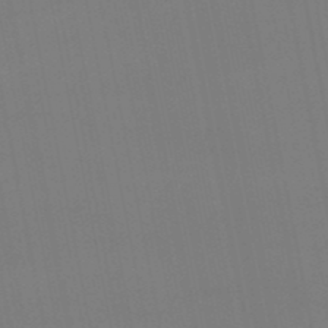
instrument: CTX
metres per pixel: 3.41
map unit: lHb
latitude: -49.3699
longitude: 68.0094
